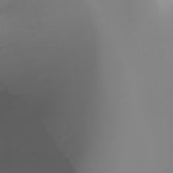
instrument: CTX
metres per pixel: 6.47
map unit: Ht
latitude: -16.0472
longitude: -44.8380
